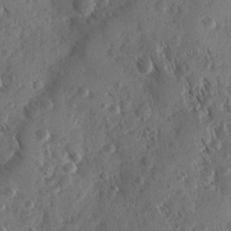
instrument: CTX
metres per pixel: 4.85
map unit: Ave
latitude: -9.9367
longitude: -118.7813
